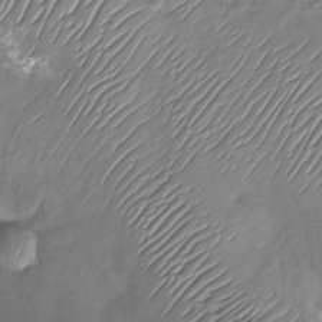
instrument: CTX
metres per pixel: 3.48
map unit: Nhu
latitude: -29.1809
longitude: -58.7246
